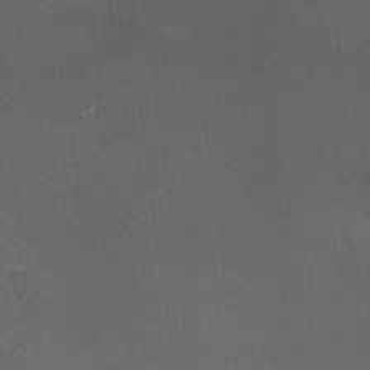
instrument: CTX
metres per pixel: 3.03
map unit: HNhu
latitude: 5.9339
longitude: 9.6722
